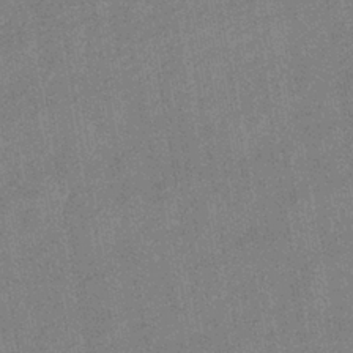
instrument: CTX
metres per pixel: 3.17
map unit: eHb
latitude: -36.6707
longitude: 74.0850
